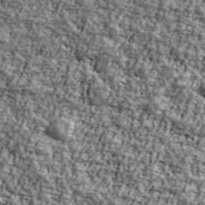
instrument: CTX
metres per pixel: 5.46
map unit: Ave
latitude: 42.2523
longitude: -111.0648
